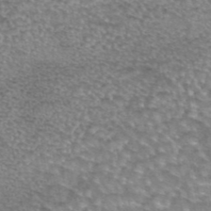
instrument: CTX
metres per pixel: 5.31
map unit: eAb
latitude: 44.3845
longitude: 104.2550
